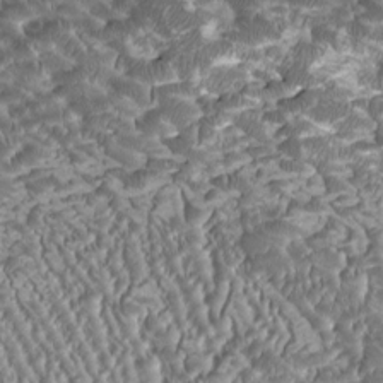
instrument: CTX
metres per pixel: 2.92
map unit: HNhu
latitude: -0.4062
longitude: 1.1809
